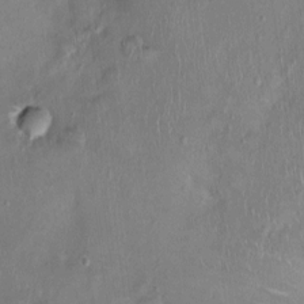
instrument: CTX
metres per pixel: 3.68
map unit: Nhu
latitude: 0.8758
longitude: -15.0270
